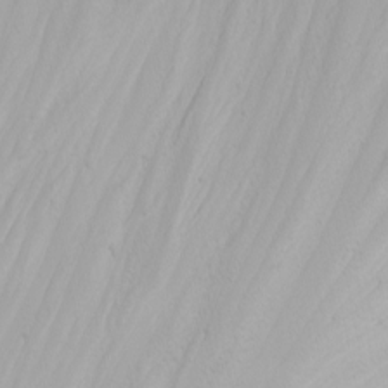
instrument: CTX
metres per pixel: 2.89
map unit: Nhu
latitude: -4.7841
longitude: -81.6127
